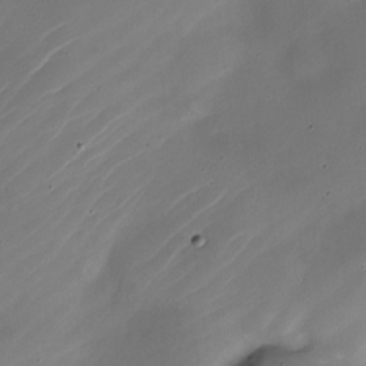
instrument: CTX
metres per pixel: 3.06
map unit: Nhe
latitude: -19.2565
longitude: 144.5763
